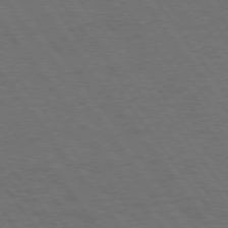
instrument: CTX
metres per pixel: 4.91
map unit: Hpe
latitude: 75.0458
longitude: -137.3671
